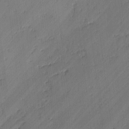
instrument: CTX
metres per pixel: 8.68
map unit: lAvf
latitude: -2.6518
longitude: -105.6883
